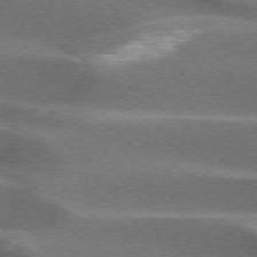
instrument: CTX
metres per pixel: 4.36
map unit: lApd
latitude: 73.1970
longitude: -50.9702
